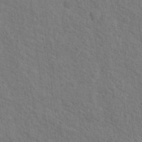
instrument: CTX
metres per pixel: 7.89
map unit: Hto
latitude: 14.9703
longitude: -38.0255
